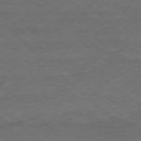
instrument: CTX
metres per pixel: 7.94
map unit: Ap
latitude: -77.2376
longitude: -93.4993
